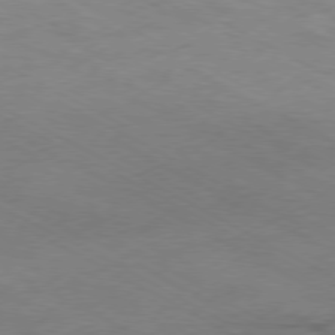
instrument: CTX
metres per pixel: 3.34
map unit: Ap
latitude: -79.3320
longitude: -68.7435
